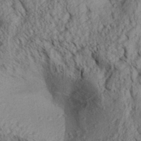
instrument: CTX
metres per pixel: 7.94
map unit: Aa
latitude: 30.8569
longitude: -137.4616
